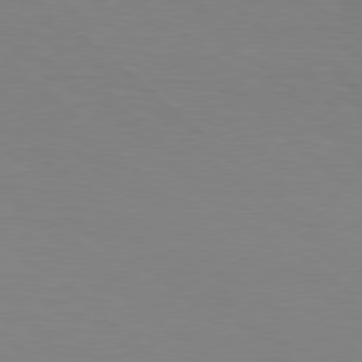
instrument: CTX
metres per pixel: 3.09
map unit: Hpe
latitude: 78.2523
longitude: -161.4048
